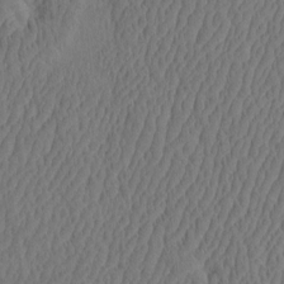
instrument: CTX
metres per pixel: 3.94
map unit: eHh
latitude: -3.0108
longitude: 17.4266
